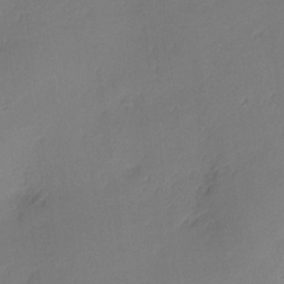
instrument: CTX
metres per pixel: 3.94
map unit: Nhu
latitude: 2.7246
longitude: -75.6316
